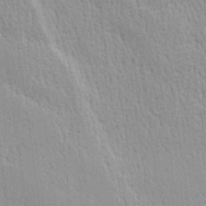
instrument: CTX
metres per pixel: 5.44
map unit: Hve
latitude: 1.5749
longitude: -124.8569
